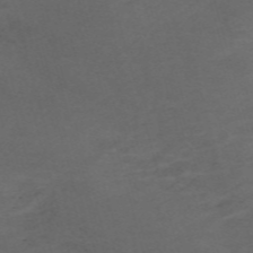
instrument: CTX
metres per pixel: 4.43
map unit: Nve
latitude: -58.8407
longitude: 59.4643
